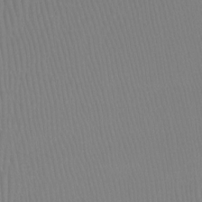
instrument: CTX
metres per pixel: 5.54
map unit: Htu
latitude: -12.7652
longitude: -49.2159
